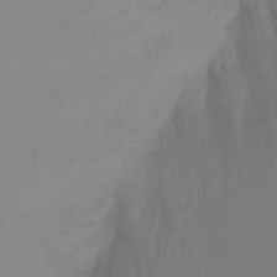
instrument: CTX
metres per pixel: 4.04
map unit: Ht
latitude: -8.4440
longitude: -30.8758
